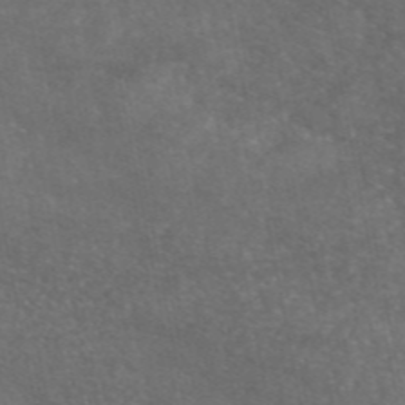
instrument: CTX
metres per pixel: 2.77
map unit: eAb
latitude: 46.8002
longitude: 120.0283
